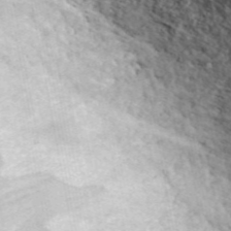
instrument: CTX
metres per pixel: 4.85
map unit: ANa
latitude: 46.1578
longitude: 23.1998
